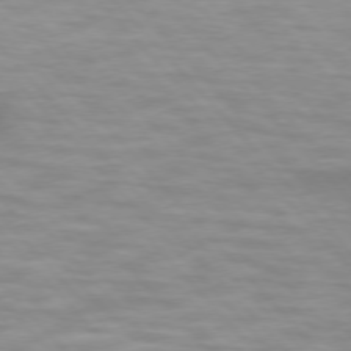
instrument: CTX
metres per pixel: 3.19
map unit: lApd
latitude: 74.7624
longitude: -61.3292
